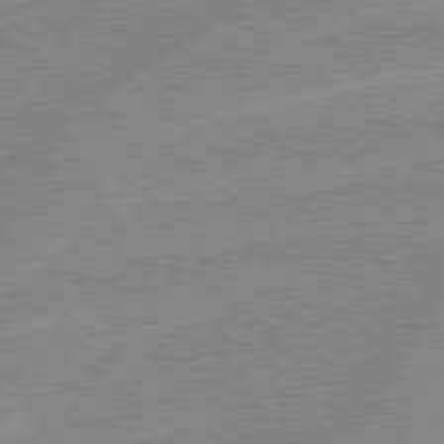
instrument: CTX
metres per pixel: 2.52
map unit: lApd
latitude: 78.9325
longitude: -144.9136
